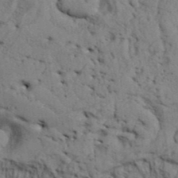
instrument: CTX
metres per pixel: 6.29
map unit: Aa
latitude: 32.8002
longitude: -135.5749
